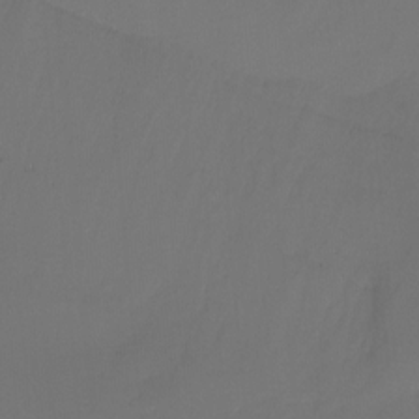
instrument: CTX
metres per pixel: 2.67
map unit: Nhu
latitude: -14.1795
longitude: -58.6302
